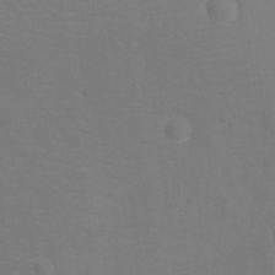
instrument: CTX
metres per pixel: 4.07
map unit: Ht
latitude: -12.4440
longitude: -25.2914
